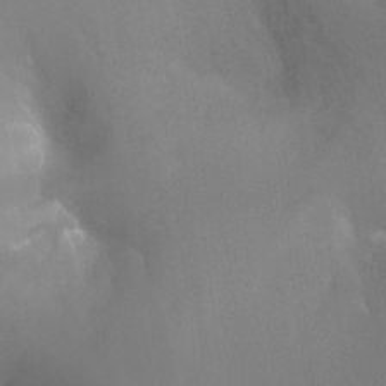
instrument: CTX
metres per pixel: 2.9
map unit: Ht
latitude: -16.4062
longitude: -40.7435
